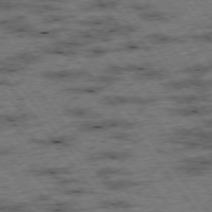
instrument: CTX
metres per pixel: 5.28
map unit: Hpe
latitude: -75.8045
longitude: -22.3089
